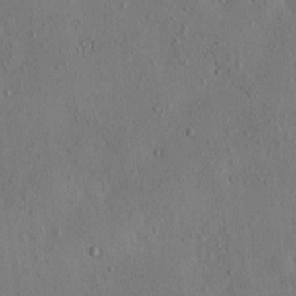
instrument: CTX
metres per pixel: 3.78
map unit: eHh
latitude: -0.3873
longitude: 18.4440
